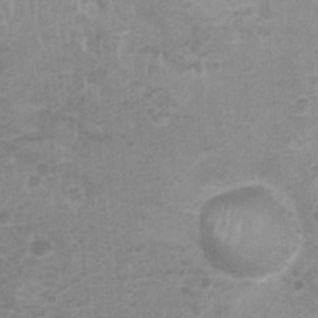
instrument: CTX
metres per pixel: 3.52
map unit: Nhu
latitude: 0.8002
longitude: -17.9528
